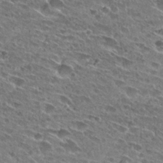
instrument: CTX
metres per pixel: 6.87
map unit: Hto
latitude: 26.9325
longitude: -43.7639
